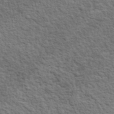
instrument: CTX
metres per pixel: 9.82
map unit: lHvf
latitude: 38.1767
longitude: -89.2726
